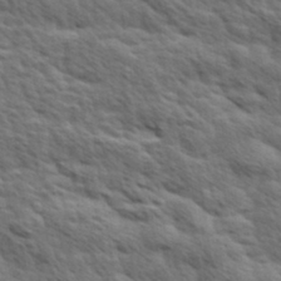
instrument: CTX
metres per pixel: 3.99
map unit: Hve
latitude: 31.7450
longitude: 149.3888
